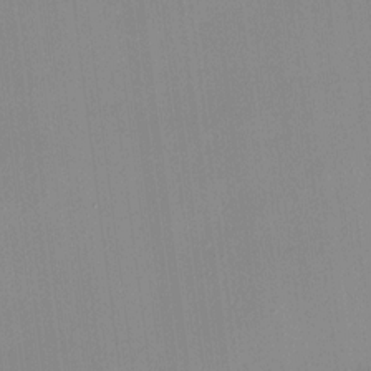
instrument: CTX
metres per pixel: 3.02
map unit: HNhu
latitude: 11.6316
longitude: 10.3495
